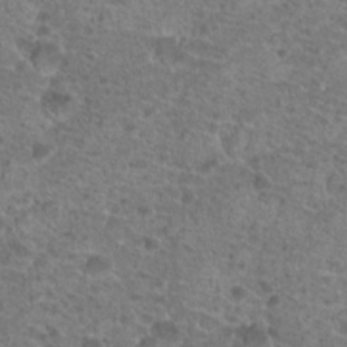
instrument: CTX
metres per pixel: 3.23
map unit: Hto
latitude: 19.8772
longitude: -41.0647
